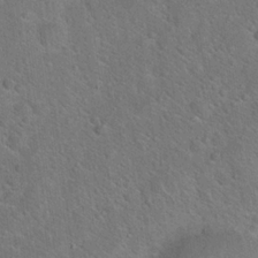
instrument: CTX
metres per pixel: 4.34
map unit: Hto
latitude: 19.8961
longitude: -51.0269
